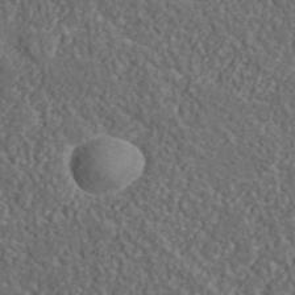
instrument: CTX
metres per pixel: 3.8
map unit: lHvf
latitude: 38.1578
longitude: -89.8395
